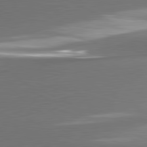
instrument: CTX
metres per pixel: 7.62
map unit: lApd
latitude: 81.0836
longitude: 175.5588
